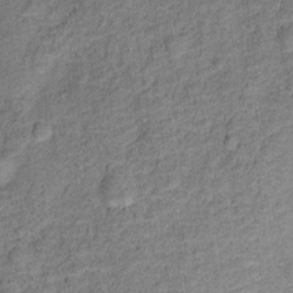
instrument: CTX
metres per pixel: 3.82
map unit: Ht
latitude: 10.8569
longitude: -39.8772
